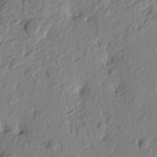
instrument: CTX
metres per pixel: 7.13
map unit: Htu
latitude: -2.5951
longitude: 179.8800
